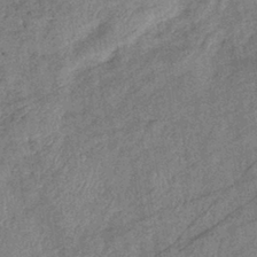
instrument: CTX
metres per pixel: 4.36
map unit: eHb
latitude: -39.0298
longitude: 77.8800
